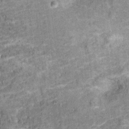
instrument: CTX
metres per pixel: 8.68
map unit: Ht
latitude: 10.3845
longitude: -39.2348
